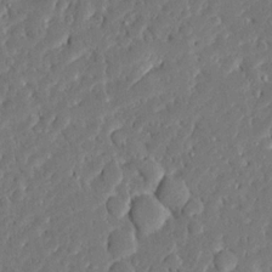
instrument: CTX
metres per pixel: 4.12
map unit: Ave
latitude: 16.3089
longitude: -140.3845
